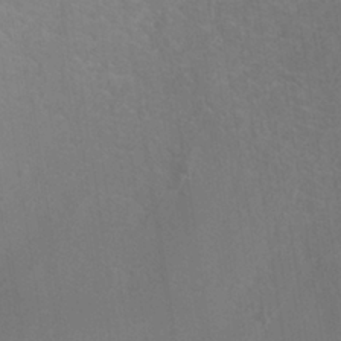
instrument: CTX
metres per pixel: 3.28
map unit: ANa
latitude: -37.2753
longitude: 95.4832
